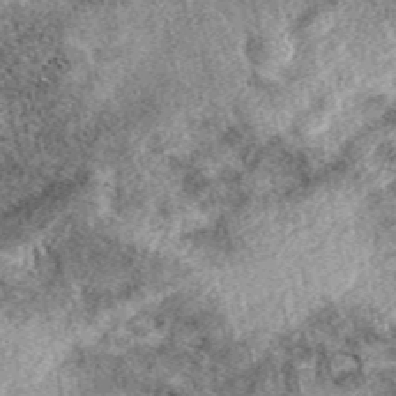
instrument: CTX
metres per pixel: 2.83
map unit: eAb
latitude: 39.2915
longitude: 110.1606
